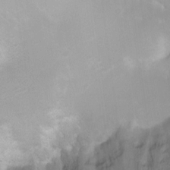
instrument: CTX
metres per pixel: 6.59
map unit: Nhu
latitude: 3.4237
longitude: -24.7435
